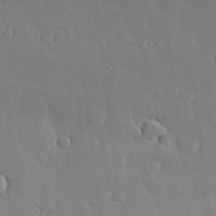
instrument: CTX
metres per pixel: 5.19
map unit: lHvf
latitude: 18.3467
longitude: -117.5182
